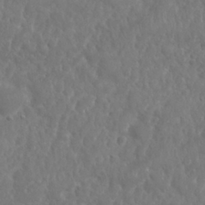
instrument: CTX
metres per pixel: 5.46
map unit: Nhu
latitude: 25.2914
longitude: -61.9528
